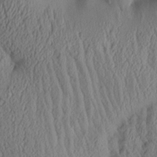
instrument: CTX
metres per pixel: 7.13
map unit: Aa
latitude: 26.2523
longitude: -133.8583
